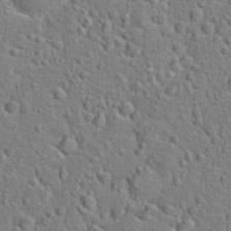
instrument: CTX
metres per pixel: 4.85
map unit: Hto
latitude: 22.9703
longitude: -46.4412
